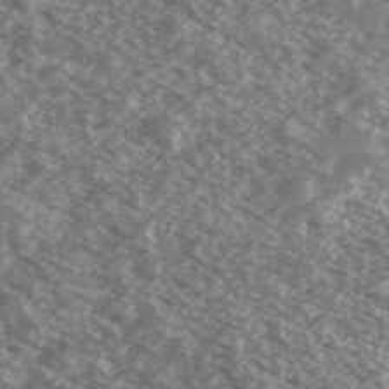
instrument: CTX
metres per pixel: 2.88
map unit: Ave
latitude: 38.7435
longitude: -110.4979
